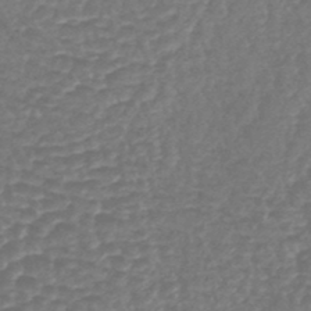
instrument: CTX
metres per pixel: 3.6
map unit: lHb
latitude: -43.7099
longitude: 79.0864
